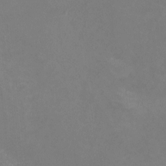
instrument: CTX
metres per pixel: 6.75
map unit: HNhu
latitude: -0.4062
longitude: -3.1403
